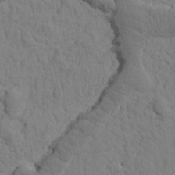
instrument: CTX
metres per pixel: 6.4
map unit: Htu
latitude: -1.8990
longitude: 172.3684
